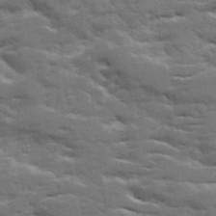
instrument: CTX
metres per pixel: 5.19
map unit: Ave
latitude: 19.6882
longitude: -129.8394
